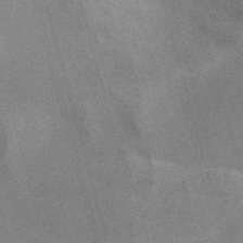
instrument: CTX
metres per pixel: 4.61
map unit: Nve
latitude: -57.7288
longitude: 62.7463
